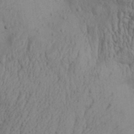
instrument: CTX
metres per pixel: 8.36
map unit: Aa
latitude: 32.1956
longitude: -135.9150
